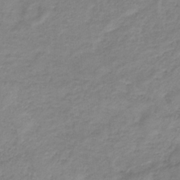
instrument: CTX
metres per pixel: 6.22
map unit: lHb
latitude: -35.5588
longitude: 72.6707
